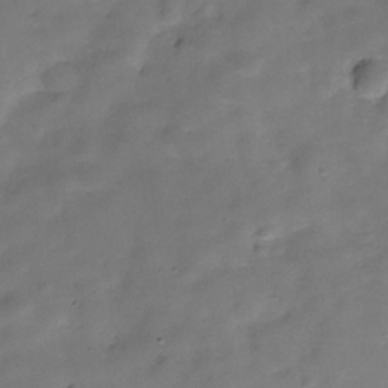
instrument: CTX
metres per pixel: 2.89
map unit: Hve
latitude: -30.4629
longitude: 93.2187
